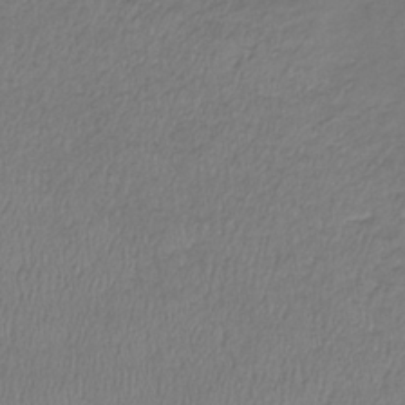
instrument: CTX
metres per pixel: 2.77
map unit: lHb
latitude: -37.8611
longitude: 72.8219
